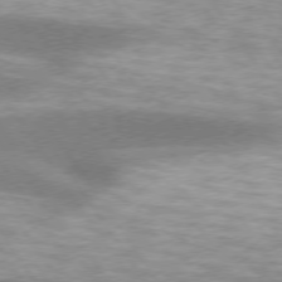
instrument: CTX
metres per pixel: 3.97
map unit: lApd
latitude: 74.8002
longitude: -48.9514
